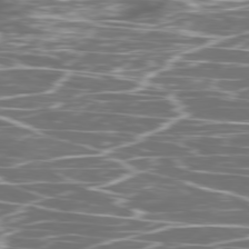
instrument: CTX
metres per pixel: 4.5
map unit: Ap
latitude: -79.5588
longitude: -71.9339
